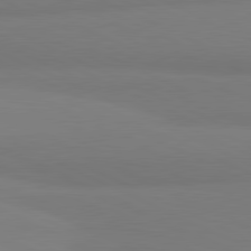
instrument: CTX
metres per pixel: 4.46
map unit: lApd
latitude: 81.3482
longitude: 178.4818
